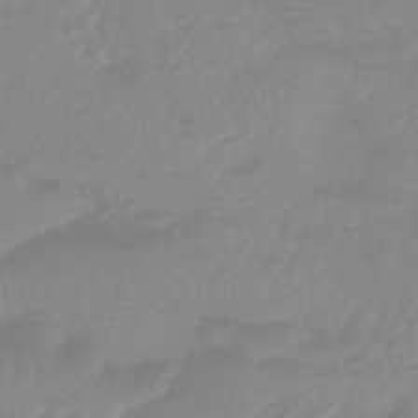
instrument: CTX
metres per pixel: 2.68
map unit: lHb
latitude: -41.7289
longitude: 77.9178
